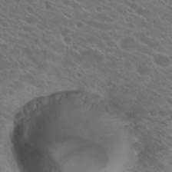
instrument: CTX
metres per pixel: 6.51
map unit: Hto
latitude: 24.4034
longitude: -38.0255
